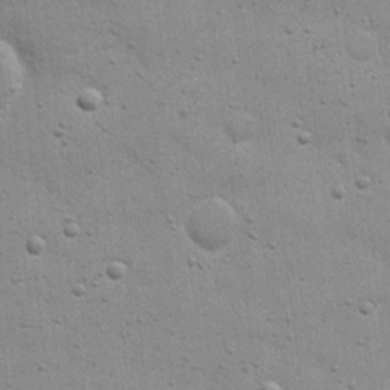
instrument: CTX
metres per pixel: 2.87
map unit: eHh
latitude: 20.8191
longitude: -63.9339
